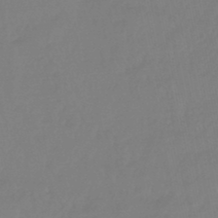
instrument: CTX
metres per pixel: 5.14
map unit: eHb
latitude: -45.9556
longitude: 84.9352
